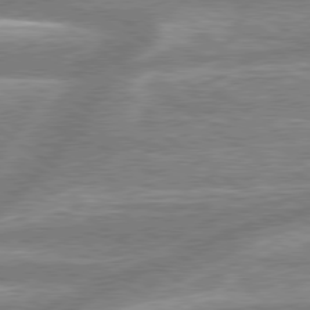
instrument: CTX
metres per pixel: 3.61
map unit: lApd
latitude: 79.1592
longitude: -158.9703
